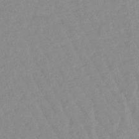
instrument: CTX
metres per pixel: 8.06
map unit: lHb
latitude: -48.0283
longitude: 77.7667
